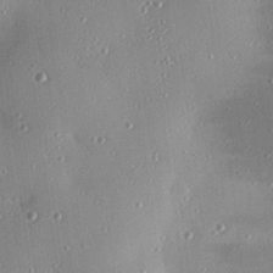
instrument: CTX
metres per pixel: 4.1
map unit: eHh
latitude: 24.5167
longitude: -88.9703
